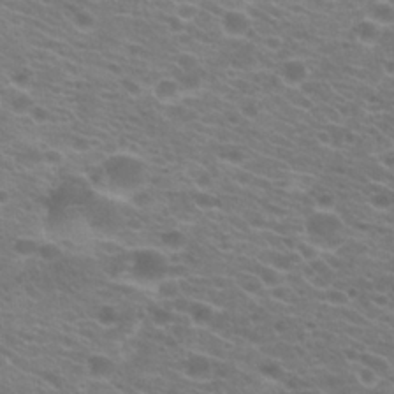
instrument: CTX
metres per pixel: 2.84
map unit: Hto
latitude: 22.2333
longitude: -37.4238
